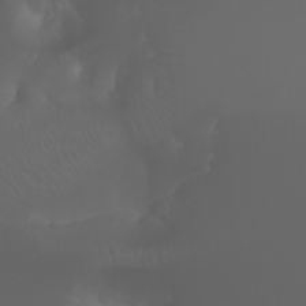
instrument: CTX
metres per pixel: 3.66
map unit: Aa
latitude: -7.4265
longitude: -73.1215
